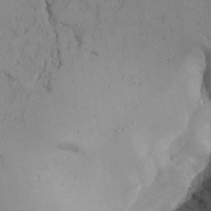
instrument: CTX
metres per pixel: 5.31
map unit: Aa
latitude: 23.1970
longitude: -127.6127
